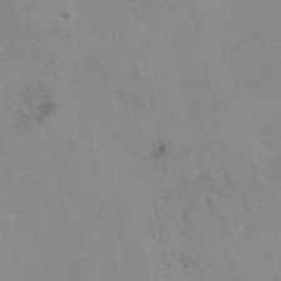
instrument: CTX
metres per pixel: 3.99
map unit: eAb
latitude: 49.9339
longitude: 105.8989
